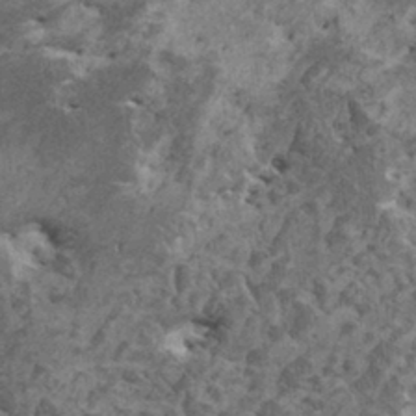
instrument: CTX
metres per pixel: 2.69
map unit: HNhu
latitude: 0.0255
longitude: 4.0661
